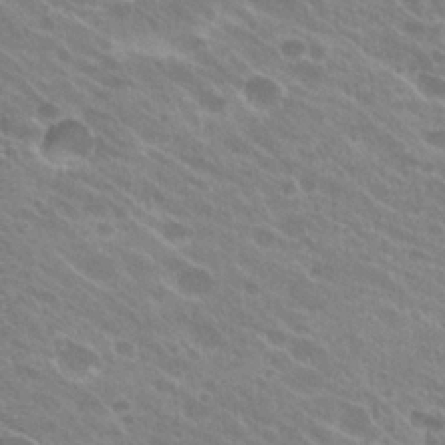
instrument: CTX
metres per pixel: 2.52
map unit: Hto
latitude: 25.7638
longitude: -36.5924
